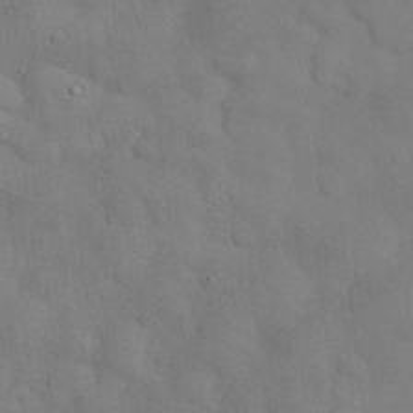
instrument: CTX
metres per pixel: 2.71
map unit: Nhu
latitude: 27.4804
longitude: -71.1214
